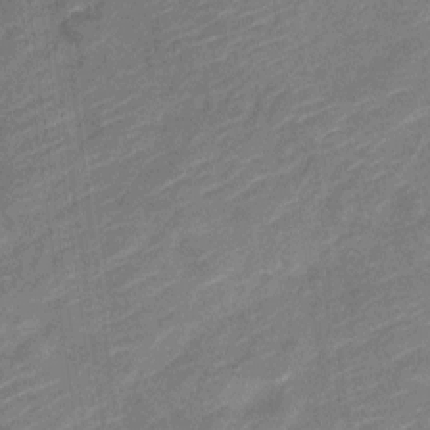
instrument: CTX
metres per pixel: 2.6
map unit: Nve
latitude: -19.5399
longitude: 108.5763
